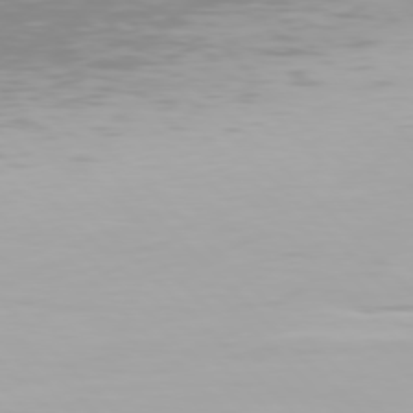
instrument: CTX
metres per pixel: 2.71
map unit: Hpe
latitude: 77.3481
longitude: -172.6112
